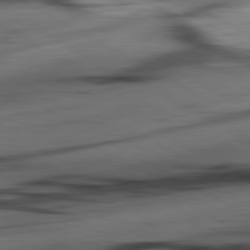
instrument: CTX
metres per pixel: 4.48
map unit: lApd
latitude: 80.9325
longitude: -84.4601
